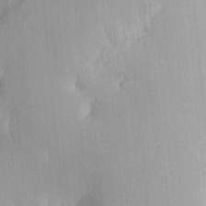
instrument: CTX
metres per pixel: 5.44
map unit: lHvf
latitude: -10.8408
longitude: -103.3292
